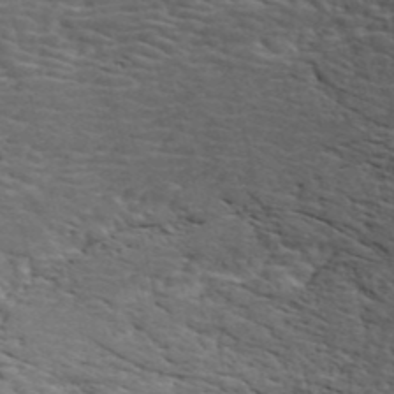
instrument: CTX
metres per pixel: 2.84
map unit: ANa
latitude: 42.0444
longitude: 50.9730
